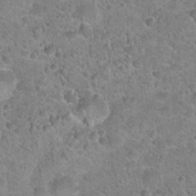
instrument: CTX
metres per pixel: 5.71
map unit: Hto
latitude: 21.5182
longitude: -49.4237
